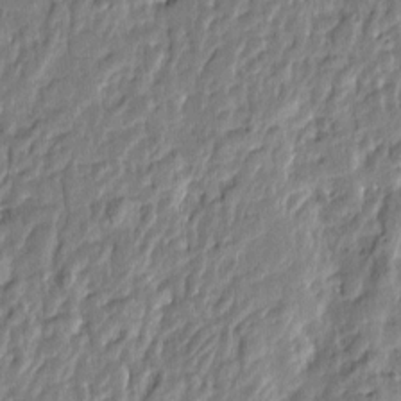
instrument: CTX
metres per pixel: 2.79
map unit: Htu
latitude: -2.7652
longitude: 179.1998
